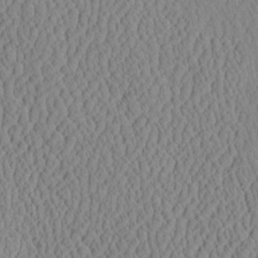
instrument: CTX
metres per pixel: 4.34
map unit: eHh
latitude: -3.6343
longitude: 15.5588
